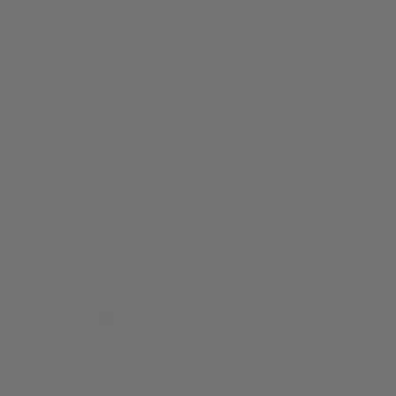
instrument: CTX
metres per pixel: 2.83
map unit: Hpe
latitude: 73.5749
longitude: -128.3467
